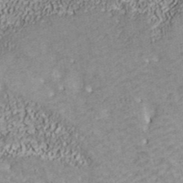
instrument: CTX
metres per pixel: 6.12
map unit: ANa
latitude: 39.2726
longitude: 18.4440
